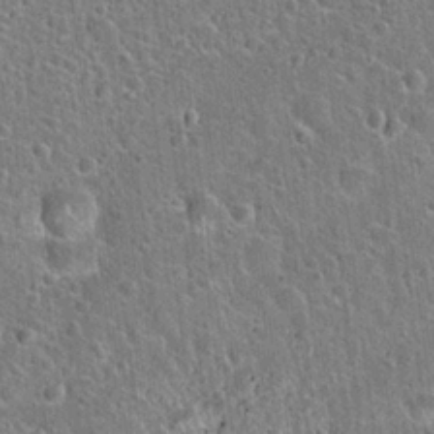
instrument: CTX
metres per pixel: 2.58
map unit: Hto
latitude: 22.3278
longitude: -51.1970
